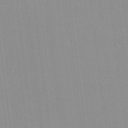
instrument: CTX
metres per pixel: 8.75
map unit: HNhu
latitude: 6.4412
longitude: -2.1955
